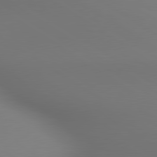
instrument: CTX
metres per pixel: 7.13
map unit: lApd
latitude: 80.3278
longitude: 138.4251
